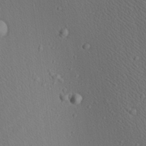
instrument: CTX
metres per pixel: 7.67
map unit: Aa
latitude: 23.4048
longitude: -137.5371
